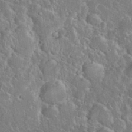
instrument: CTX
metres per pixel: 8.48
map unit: eHh
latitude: 37.2915
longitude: -61.1403
